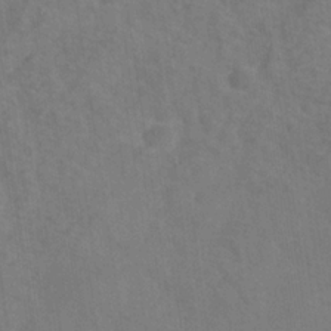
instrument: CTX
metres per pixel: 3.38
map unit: Hve
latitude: -33.6722
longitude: 91.8612
